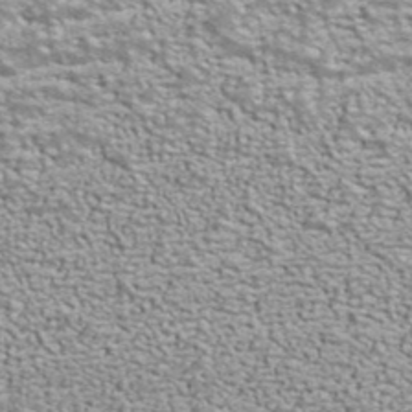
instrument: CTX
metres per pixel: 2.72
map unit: ANa
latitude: 40.3845
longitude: 20.5951
